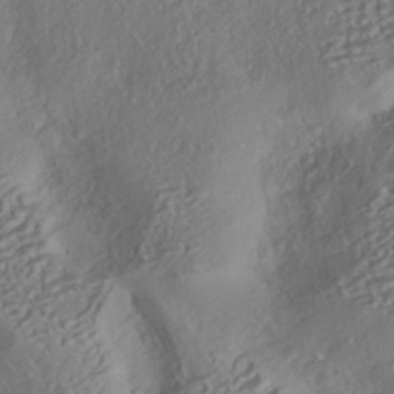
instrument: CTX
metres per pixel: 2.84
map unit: HNhu
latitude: -39.6344
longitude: 107.7667
